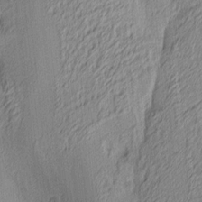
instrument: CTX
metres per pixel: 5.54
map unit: Ave
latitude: 3.9906
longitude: -114.2900
